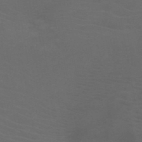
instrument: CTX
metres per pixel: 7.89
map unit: HNb
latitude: -49.8612
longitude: -46.1956
